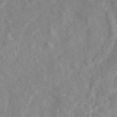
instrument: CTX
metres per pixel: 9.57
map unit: eAb
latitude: 45.6127
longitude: 127.1053
